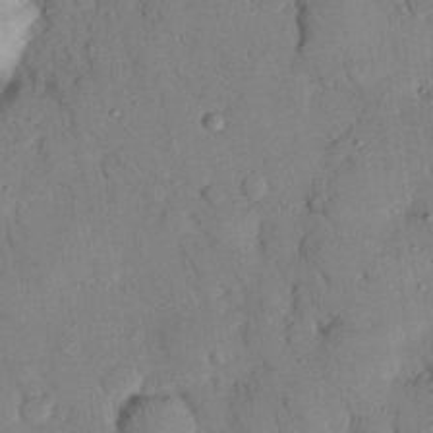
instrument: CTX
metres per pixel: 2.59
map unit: eHh
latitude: 26.3467
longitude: -75.8583
